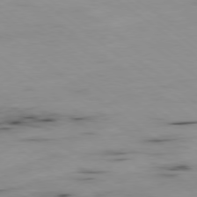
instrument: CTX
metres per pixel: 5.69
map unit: Ap
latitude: -79.3698
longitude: -73.8017
